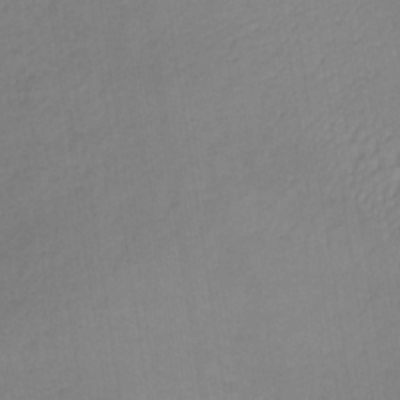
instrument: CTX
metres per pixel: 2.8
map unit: lHb
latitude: -36.8974
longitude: 69.2187
